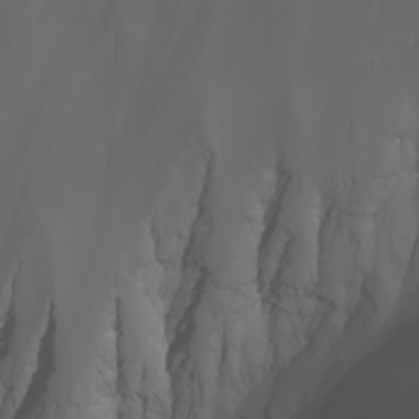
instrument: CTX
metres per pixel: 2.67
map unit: Nhu
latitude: -7.5588
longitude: -85.4238
